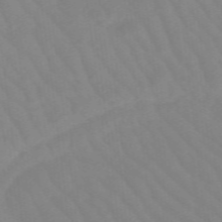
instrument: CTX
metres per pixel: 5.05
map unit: lHb
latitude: -48.5385
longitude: 83.5777
